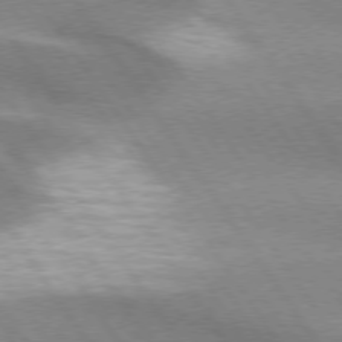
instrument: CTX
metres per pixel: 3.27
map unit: lApd
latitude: 75.0647
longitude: -63.4049
